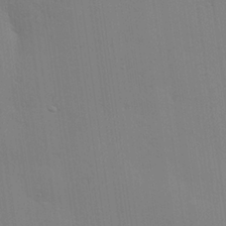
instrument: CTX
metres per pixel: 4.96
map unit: Hve
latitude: 25.5182
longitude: -91.2726
